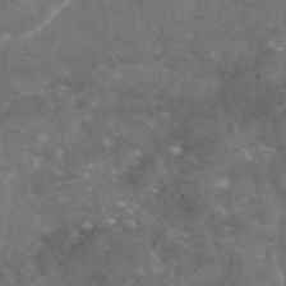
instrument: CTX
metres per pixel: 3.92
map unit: eAb
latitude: 47.1215
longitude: 119.9556
